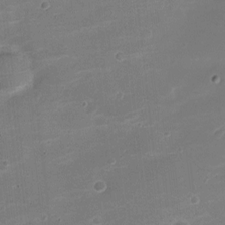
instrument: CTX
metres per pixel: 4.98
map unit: Nve
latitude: -21.1809
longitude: 104.8219
